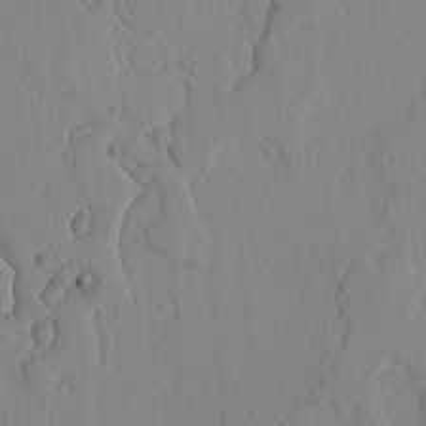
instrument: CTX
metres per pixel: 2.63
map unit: Ave
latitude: -0.5196
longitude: -110.6491
